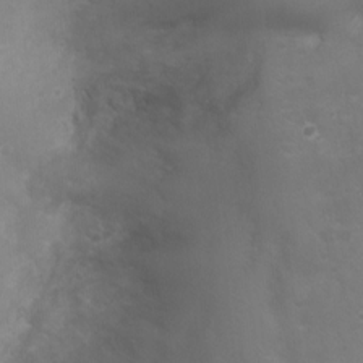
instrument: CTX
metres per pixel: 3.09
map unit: Nhu
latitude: 5.1214
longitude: -17.3293
